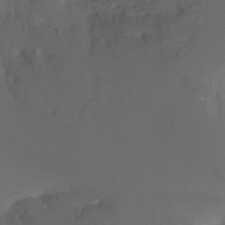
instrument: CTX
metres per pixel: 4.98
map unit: Ht
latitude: -13.3321
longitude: -44.2522
